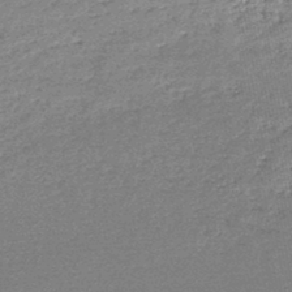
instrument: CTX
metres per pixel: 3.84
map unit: lHb
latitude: -46.9352
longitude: 72.1228
